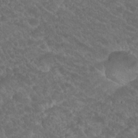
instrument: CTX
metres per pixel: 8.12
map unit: Hto
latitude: 19.4237
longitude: -35.3292
